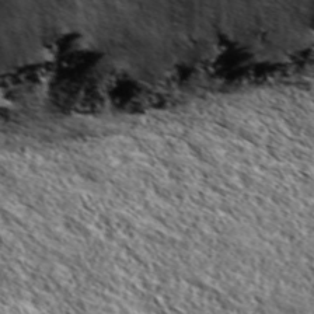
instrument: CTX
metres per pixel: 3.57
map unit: eHh
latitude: 43.8206
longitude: -89.3482
